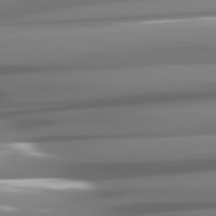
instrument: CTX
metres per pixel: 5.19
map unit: lApd
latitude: 81.5371
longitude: -143.0081
